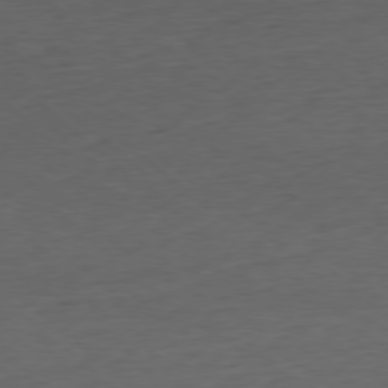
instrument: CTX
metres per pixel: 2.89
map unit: Ap
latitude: -78.8219
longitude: -70.6679
